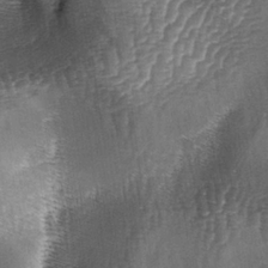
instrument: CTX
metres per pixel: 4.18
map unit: lAa
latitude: -4.8408
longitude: -128.2522
